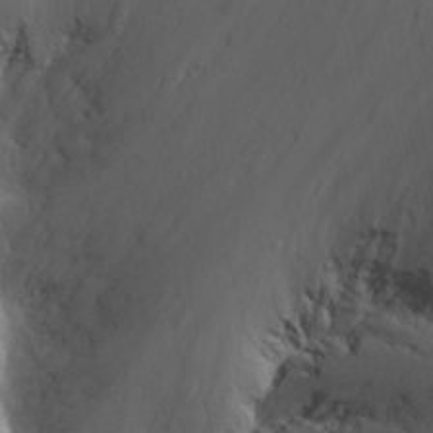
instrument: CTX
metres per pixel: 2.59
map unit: Nhu
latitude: -8.2550
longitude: -66.6490
